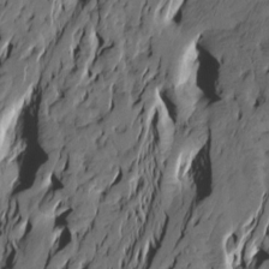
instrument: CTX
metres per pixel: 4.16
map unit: Htu
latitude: -3.9745
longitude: -175.8017
